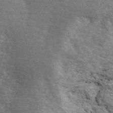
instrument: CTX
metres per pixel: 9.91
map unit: ANa
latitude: 44.6301
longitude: 45.3888
